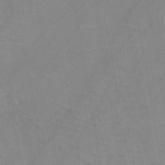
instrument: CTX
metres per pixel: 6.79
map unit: HNb
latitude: -44.9542
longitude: -40.8191
